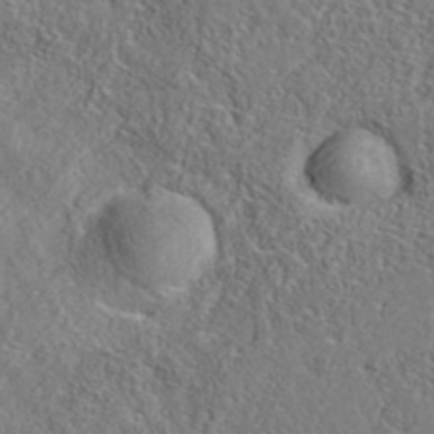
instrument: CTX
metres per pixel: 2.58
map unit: eAb
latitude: 35.7260
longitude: 107.8801
